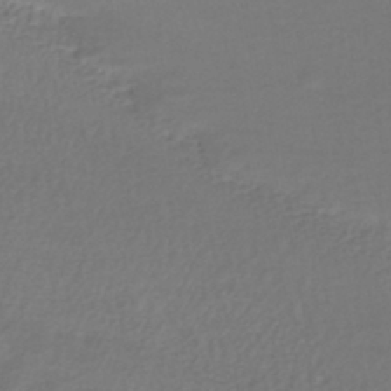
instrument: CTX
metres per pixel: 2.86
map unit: HNhu
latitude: -45.1242
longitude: 96.8597
